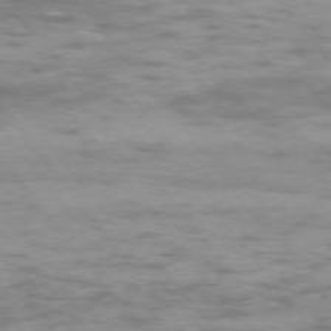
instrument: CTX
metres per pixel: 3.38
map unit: Ap
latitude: -74.3118
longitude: -74.7813
